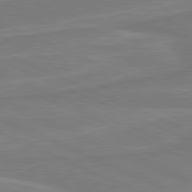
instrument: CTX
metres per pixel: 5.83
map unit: lApd
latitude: 81.3482
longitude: 168.5762
